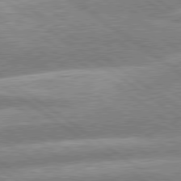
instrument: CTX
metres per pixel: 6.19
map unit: lApd
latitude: 79.5182
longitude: -159.0648
